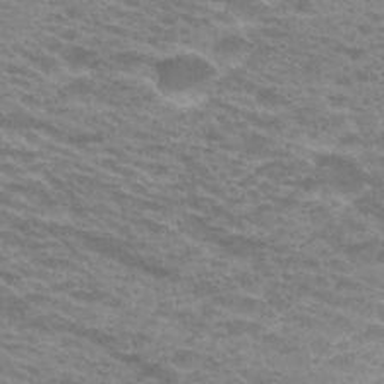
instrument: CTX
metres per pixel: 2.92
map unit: Hto
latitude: 26.2712
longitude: -29.8205
